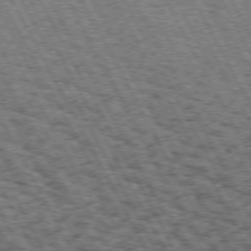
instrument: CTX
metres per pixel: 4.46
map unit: Hpe
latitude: 72.3090
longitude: -125.1025
